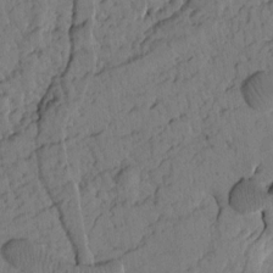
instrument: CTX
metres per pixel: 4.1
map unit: Htu
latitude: 1.3859
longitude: 177.0486
